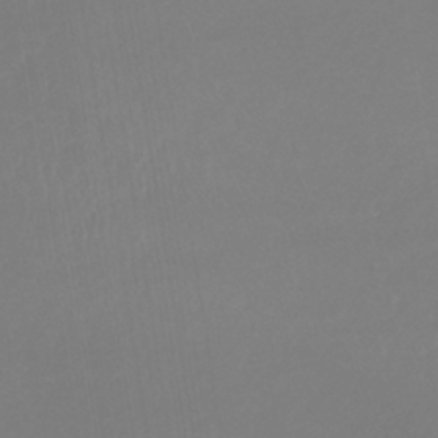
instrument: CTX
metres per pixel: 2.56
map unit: lHb
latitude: -37.7855
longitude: 68.3117
